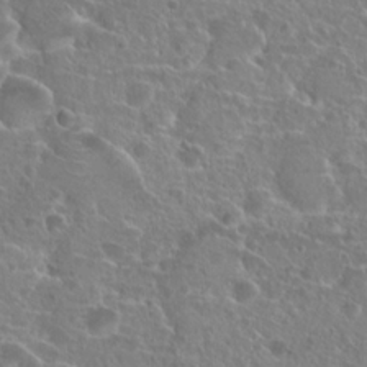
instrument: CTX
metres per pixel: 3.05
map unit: Hto
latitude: 20.4979
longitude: -40.6679
